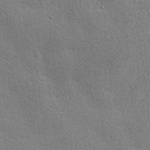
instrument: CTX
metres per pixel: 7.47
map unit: Hve
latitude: 18.8002
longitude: 149.5022
